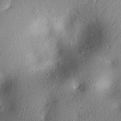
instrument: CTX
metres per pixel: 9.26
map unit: eHh
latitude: 25.4615
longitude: -77.0647
